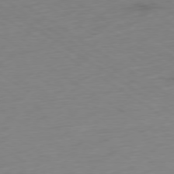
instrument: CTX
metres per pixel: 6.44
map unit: Ap
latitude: -78.5573
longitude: -58.8569
